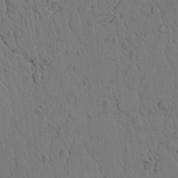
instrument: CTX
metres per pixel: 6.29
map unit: lAvf
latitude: 5.6883
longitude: 159.8800
